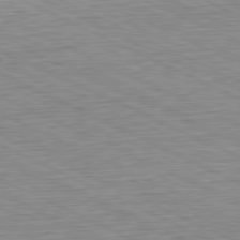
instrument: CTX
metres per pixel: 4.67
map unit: Hpe
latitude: -81.3888
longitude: 10.8030
